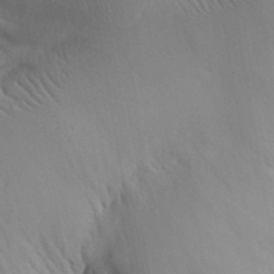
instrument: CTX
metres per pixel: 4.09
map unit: Aa
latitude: 30.3845
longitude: -143.9339
